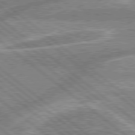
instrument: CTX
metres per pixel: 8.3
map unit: lApd
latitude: 78.9892
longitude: -157.9717
